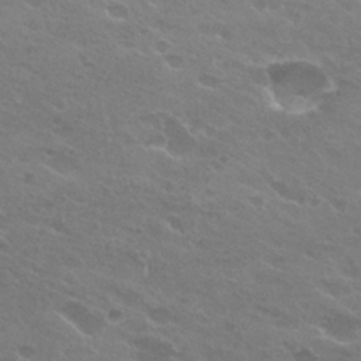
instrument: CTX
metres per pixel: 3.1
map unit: Hto
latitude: 25.4804
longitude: -37.1781
